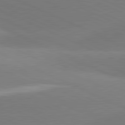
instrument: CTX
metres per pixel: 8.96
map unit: lApd
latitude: 81.3671
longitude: -155.4804
